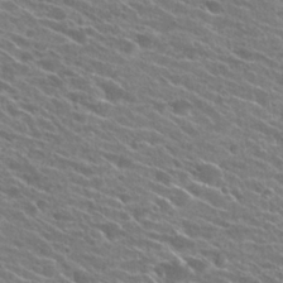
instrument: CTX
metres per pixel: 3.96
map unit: Hto
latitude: 24.9324
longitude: -41.8583
